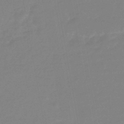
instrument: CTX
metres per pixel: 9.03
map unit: eHb
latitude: -45.4454
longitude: 88.0472
